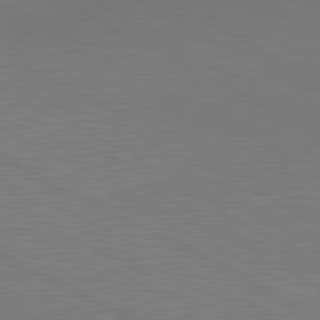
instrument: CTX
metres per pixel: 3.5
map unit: lApd
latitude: 81.4237
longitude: 151.4454
